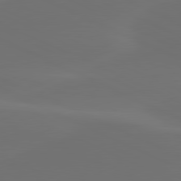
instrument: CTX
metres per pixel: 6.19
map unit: lApd
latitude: 80.5924
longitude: -82.4790
